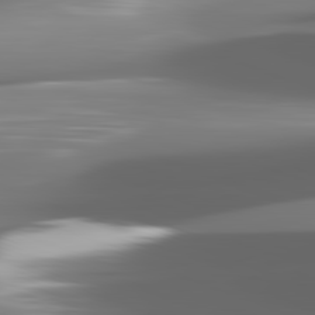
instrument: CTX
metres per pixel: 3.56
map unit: lApd
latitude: 82.0444
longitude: -148.7813
